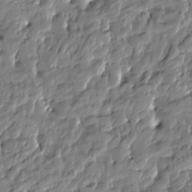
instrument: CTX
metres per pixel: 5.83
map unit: Htu
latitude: -4.6140
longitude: 177.3888
